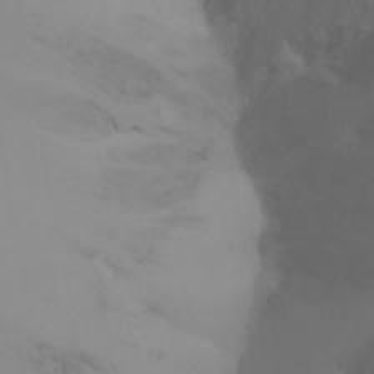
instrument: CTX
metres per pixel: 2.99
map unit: Nhu
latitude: -13.7100
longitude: -59.9339
